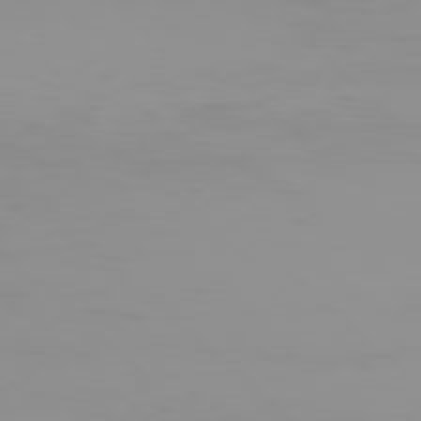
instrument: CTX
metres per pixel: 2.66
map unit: Hpe
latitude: 78.1200
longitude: -144.4412
